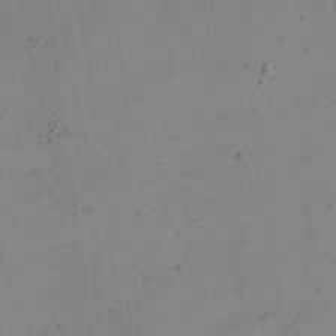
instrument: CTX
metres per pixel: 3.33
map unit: eHh
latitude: 24.5545
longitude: -65.9339
